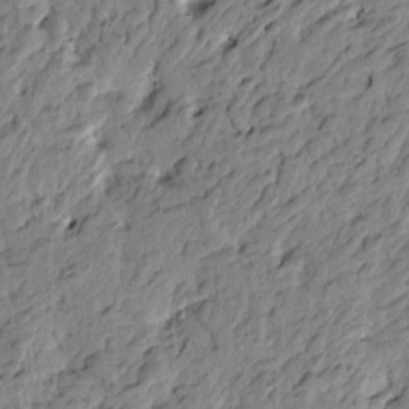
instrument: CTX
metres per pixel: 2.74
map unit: Htu
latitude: -4.3117
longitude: 179.0864
